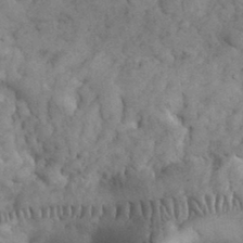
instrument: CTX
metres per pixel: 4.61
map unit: eHh
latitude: 33.2537
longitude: -68.2901
